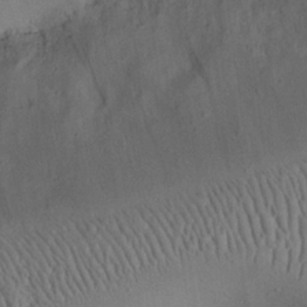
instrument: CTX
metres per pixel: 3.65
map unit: eHh
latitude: 24.0444
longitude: -70.5357
